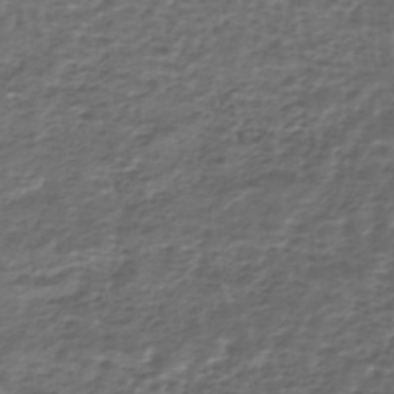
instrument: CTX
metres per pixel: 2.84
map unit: HNhu
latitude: -43.5588
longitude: 100.9163
